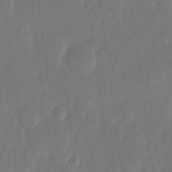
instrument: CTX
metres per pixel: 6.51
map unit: eHh
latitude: 13.0837
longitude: -71.0080
